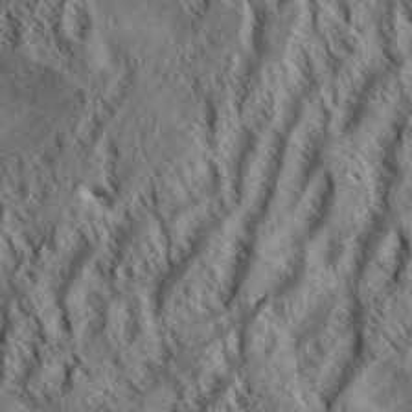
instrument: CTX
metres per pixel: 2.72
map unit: Aa
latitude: 33.4615
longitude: -137.6127
